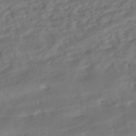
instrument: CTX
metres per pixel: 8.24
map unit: HNhu
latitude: -42.2550
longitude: 104.6518
